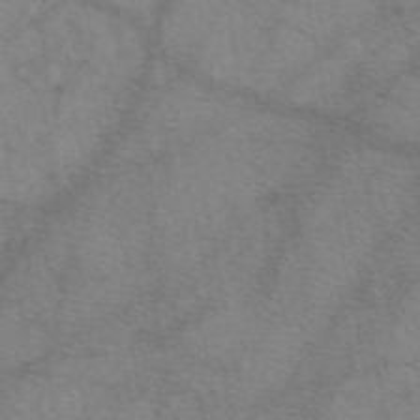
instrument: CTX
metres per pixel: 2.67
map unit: eAb
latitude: 48.8191
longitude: 111.2753
